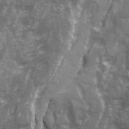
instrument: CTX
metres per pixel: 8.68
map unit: Ave
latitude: 20.9892
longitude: -132.5546
